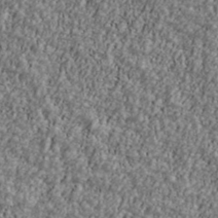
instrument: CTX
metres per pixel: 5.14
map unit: Ave
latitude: 41.6315
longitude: -111.3671
